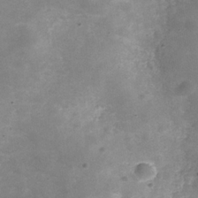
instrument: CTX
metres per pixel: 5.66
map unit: Hve
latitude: -30.8219
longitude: 92.9353
